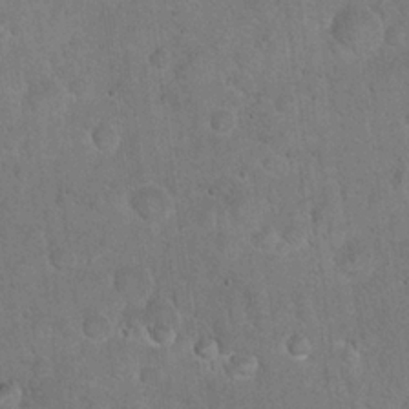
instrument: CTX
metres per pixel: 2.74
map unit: eHh
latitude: 22.2145
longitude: -58.7435
